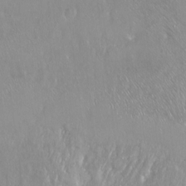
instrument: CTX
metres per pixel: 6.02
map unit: Ht
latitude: -14.4251
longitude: -41.4426
